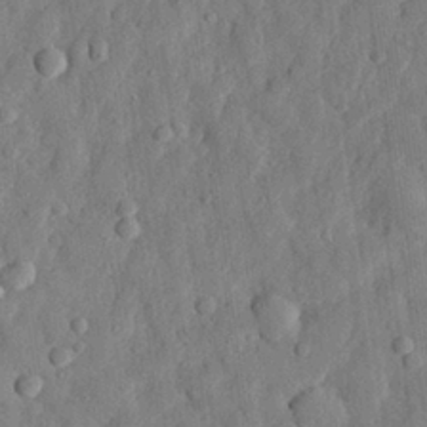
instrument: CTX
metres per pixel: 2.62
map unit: eHh
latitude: 27.4427
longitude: -77.7638
